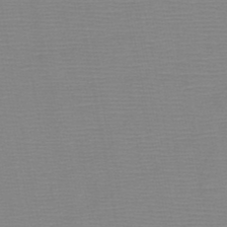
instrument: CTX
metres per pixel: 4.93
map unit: HNb
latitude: -47.6910
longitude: -40.8757
